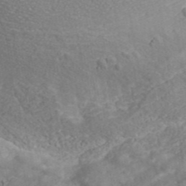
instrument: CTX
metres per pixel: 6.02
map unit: ANa
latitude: 43.2159
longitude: 36.2361
